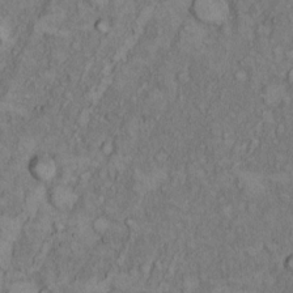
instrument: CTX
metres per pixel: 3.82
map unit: Hto
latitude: 8.6302
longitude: -59.4615
